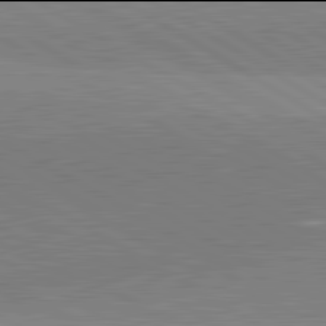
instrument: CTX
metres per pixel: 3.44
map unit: lApd
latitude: 81.9906
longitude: 139.7289
